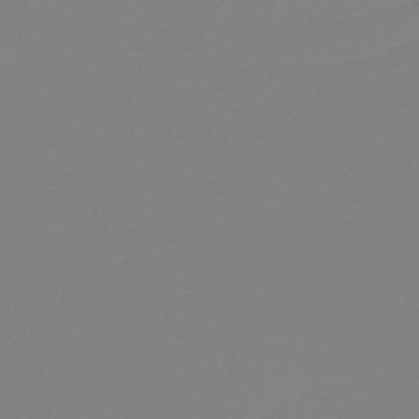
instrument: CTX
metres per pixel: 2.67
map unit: HNb
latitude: -41.4454
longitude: 51.4643
